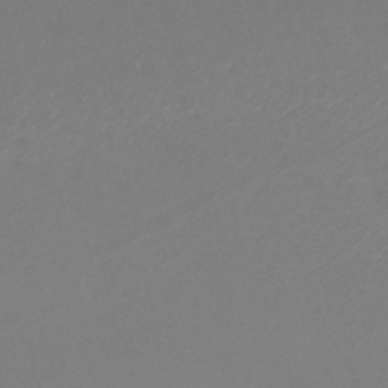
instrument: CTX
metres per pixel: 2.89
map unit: lHb
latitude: -46.8030
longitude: 75.0865
